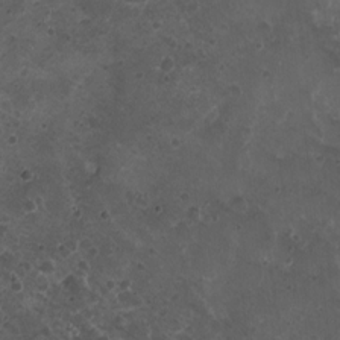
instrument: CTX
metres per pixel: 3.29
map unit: Nhu
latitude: 3.8016
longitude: -15.6883
